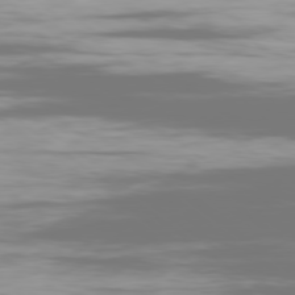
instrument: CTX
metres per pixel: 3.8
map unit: Ap
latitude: -79.3887
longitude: -60.2900
